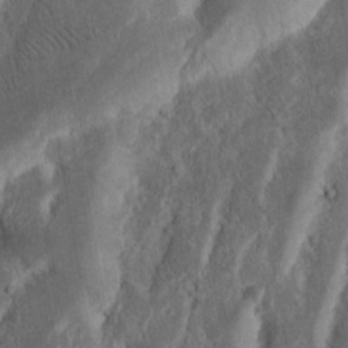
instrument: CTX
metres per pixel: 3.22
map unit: Nhu
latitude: 15.6127
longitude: -74.2712
